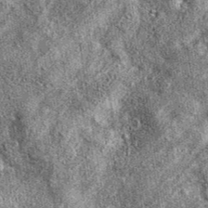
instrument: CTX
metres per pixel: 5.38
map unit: eAb
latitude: 37.7827
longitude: 106.0472
